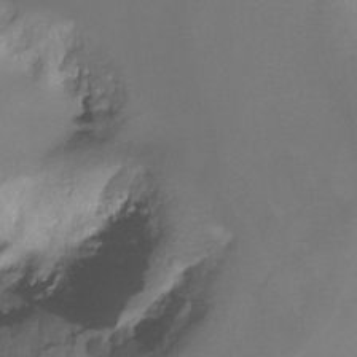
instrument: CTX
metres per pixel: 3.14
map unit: Ht
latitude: -10.6519
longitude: -39.0458
